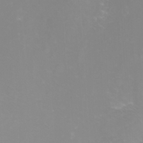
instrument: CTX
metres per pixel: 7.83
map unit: Nhu
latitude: -9.5210
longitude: -78.9703
